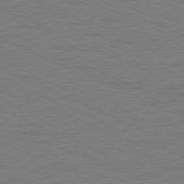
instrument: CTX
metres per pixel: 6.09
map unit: Ap
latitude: -78.3306
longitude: -73.7639
